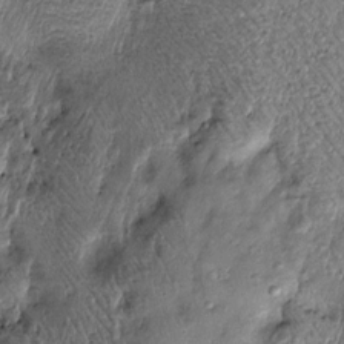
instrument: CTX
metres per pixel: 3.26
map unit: Htu
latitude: -6.5762
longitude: 159.8611
